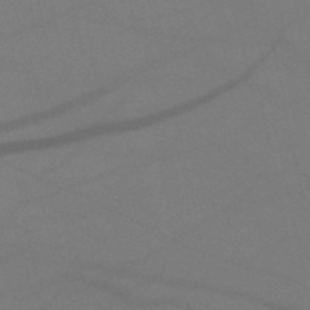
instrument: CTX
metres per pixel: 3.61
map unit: HNb
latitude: -51.7855
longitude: -43.0270
